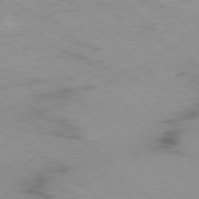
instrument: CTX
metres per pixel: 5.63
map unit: Ap
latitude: -77.5588
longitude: -91.0270
